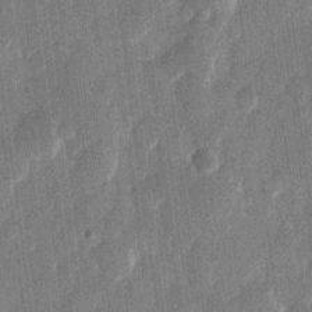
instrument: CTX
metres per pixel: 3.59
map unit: eHh
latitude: 13.3671
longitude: -71.2537
